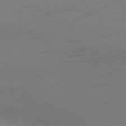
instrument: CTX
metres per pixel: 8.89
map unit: Ap
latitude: -77.6155
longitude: -68.9892
